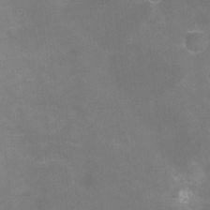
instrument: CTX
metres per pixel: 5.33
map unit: Nhu
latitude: -16.0850
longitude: -56.1955
